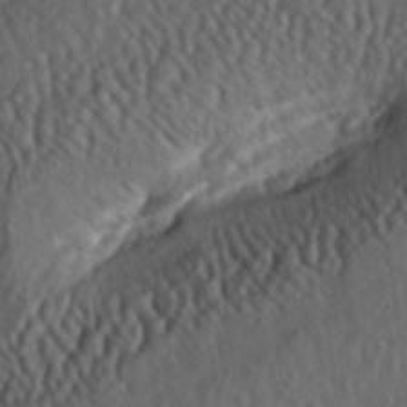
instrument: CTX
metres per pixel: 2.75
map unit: lAa
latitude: -5.8800
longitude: -124.9703
